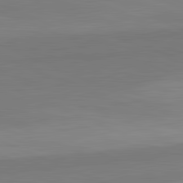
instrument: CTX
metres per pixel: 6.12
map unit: lApd
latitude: 82.5356
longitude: 157.3698
